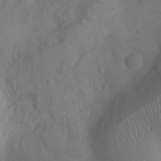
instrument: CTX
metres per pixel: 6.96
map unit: Ht
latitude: -10.2551
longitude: -21.6505
